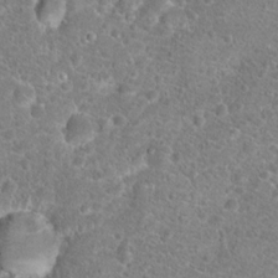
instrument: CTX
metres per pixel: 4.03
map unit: Hto
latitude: 18.3845
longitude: -41.1592
